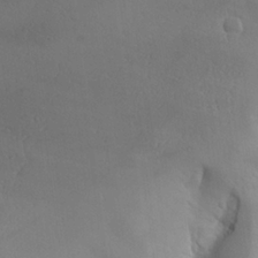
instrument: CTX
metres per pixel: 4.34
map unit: Aa
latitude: 24.5356
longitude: -127.8583
